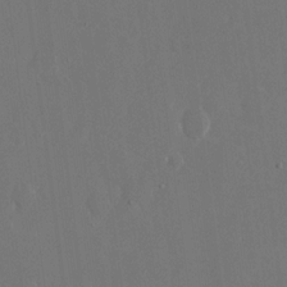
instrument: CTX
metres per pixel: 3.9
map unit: eHh
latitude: 15.3860
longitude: -71.9906
